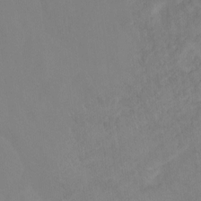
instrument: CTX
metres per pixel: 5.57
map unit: Ht
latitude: -10.1984
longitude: -39.5938
